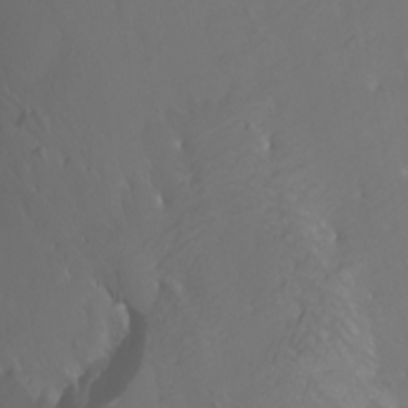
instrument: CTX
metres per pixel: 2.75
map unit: Nhu
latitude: -5.0297
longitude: -73.7261
